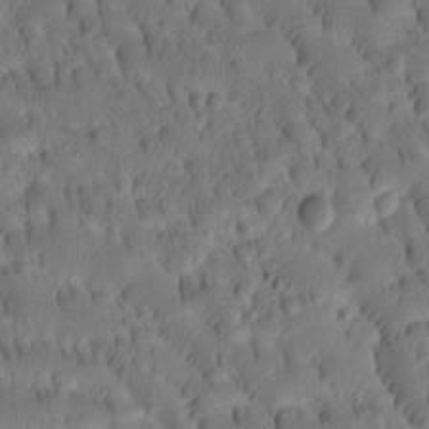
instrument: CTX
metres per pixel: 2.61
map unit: Htu
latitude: -3.3131
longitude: 172.0661
